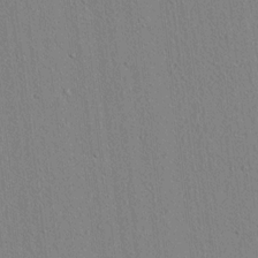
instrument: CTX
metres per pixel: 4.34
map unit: lAvf
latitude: 7.1403
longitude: 167.6533
